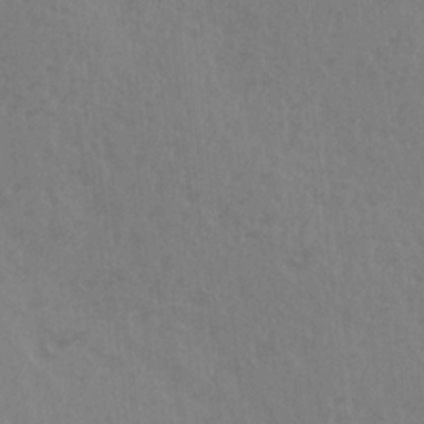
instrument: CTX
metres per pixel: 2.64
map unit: Ave
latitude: 14.6113
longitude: -105.2915
